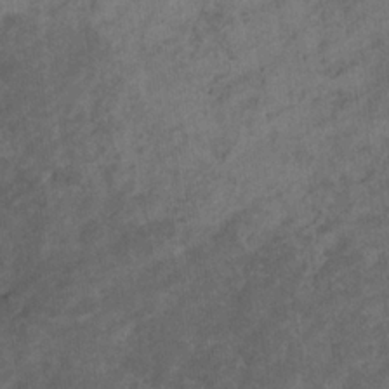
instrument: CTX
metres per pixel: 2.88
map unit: eHb
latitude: -32.5574
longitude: 71.4455
